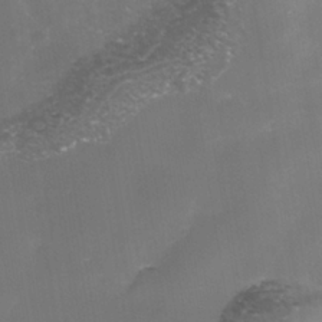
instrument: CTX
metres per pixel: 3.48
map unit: Nhe
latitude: -38.1984
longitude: -112.4601
